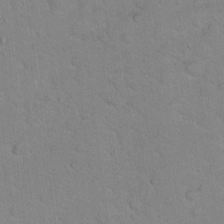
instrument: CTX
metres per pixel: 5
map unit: Hto
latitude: 15.6883
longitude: -40.5167
